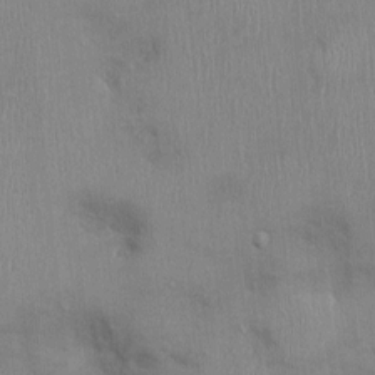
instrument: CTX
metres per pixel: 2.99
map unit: Ht
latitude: -2.8785
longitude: -14.7813
